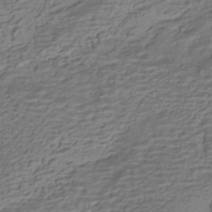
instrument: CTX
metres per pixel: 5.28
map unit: HNhu
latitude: -42.2550
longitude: 101.3320
